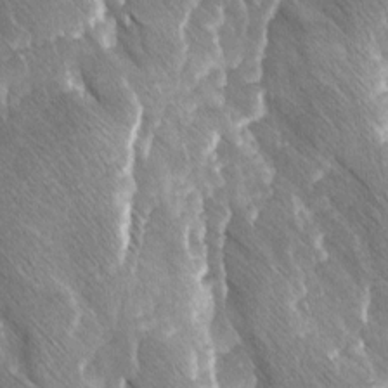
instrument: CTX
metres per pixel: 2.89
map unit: Ave
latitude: 8.4601
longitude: -104.7058
